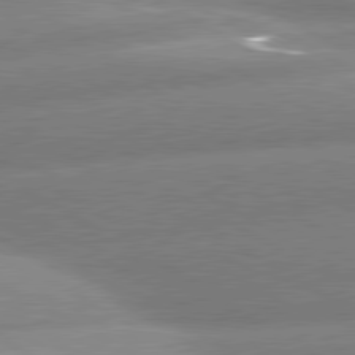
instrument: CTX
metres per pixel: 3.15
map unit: lApd
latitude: 80.6679
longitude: -162.7813
